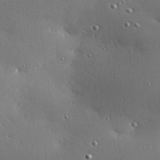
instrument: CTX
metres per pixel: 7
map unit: Hve
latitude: 28.1200
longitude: -91.6316
